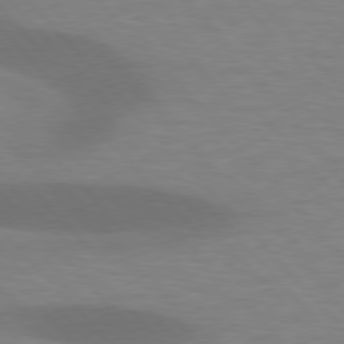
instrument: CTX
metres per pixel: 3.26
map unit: lApd
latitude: 76.8002
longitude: -59.0081
